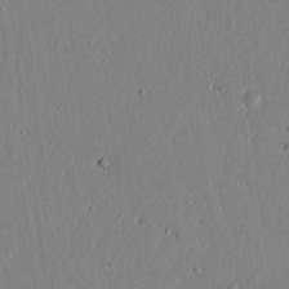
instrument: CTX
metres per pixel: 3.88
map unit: lAvf
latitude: 7.2726
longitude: 167.9745
